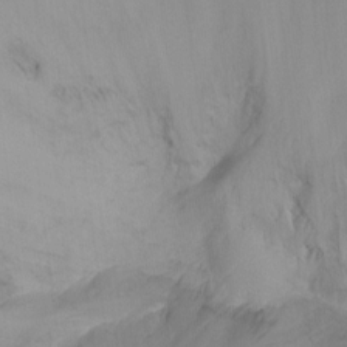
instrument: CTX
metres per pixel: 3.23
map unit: Ht
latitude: -10.5763
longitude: -28.7246
